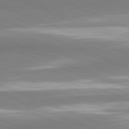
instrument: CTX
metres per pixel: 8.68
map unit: lApd
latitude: 81.9528
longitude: 160.4629
